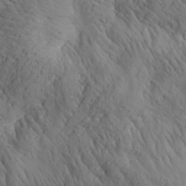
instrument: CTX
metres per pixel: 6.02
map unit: Aa
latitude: 26.8758
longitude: -142.4790
